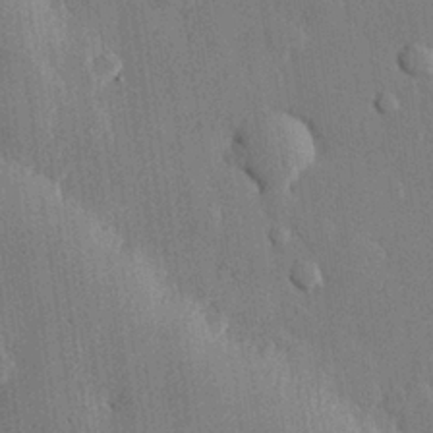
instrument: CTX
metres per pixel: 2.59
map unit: eHh
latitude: 27.7072
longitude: -79.1026
